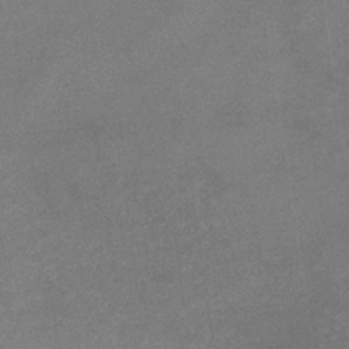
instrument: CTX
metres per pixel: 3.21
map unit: eHb
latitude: -33.4833
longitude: 68.1605
